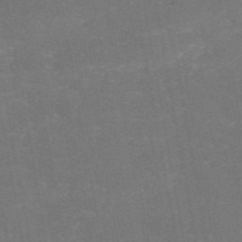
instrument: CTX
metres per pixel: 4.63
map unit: HNb
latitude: -54.1984
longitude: -36.6302
